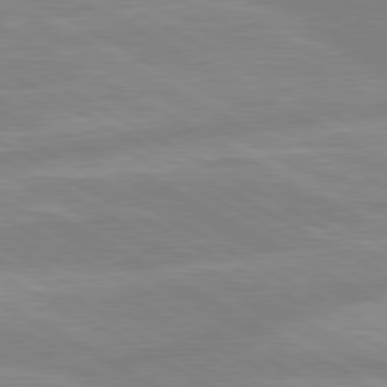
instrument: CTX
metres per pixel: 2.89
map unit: lApd
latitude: 80.3656
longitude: -168.6113
